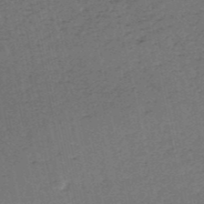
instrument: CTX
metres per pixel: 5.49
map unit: HNb
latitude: -53.7666
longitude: -39.8772
